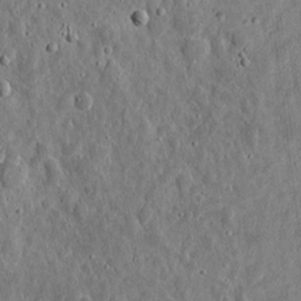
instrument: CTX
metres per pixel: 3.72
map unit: eHh
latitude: 10.2145
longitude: -73.4616
